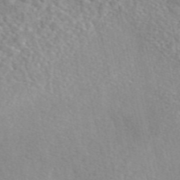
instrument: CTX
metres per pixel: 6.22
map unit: eAb
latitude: 45.9717
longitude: 111.7855
